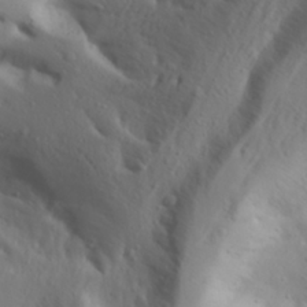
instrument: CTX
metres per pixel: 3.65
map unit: Aa
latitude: 28.3089
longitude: -146.4223
